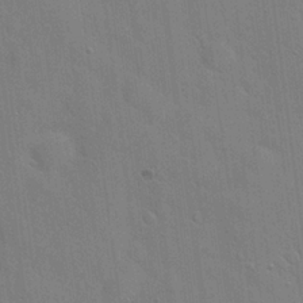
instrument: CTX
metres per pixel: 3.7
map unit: Hto
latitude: 20.8569
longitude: -54.3278
